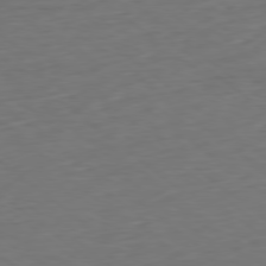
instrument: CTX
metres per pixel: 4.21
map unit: Ap
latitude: -79.1431
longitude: -59.5938
